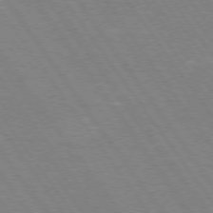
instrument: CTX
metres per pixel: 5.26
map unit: Hpe
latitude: 74.0633
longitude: -141.5560
